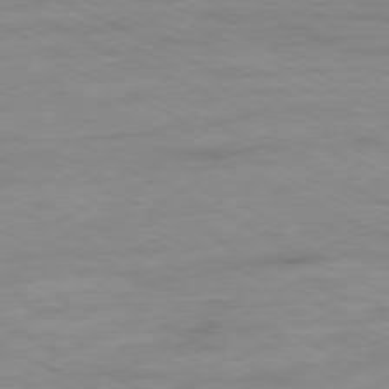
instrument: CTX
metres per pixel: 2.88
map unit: Ap
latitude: -80.1228
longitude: -104.7058
